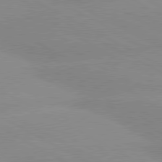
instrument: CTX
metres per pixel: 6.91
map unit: lApd
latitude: 80.2333
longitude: -147.9528
